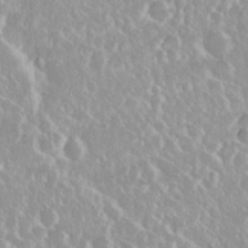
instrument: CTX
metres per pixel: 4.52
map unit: Nhu
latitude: 29.0836
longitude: -61.3292
